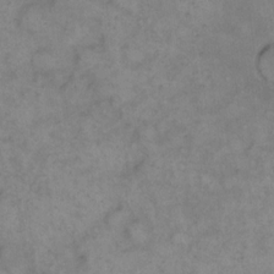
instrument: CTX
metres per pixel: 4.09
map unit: eHh
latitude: 15.0459
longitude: -65.8961
